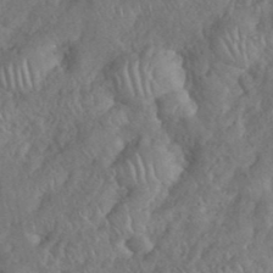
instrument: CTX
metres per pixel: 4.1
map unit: eHh
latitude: 38.1578
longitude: -58.0822
